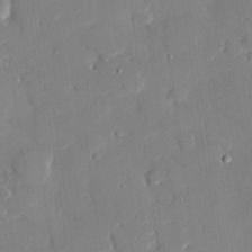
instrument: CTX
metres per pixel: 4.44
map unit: eHh
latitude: 27.5938
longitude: -81.1025
